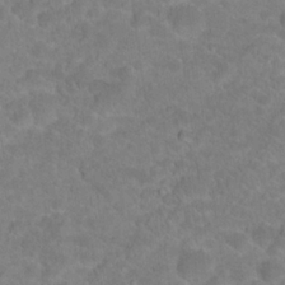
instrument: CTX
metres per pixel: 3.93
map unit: Hto
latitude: 18.8947
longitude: -38.1011
